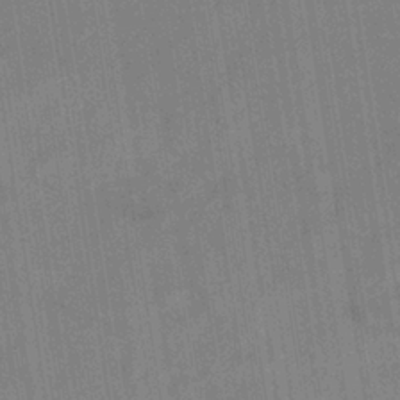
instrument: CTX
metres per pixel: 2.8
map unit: eHb
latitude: -35.3510
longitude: 73.9367
